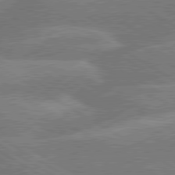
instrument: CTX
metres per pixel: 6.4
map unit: lApd
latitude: 79.8395
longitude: -133.6694
